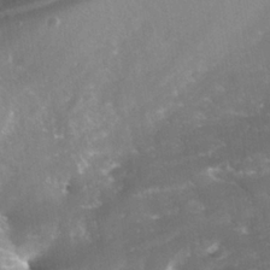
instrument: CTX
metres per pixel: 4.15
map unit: Nhe
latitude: -39.5021
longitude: -116.1767
